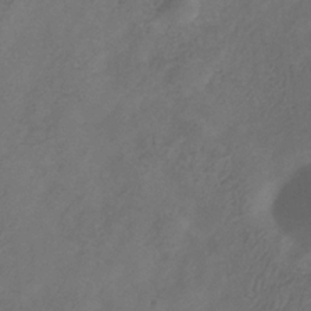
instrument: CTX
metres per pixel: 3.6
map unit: Hve
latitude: -34.5763
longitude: 90.2929
